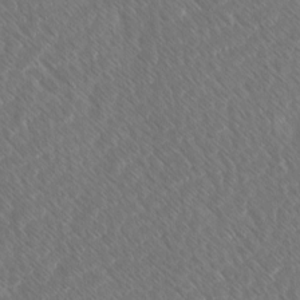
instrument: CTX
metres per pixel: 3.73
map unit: Ave
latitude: 8.2712
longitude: -106.4412
